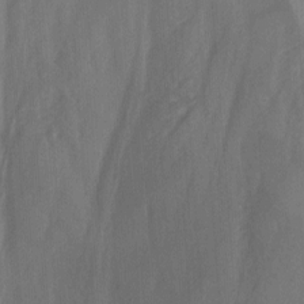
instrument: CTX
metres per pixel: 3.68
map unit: Ave
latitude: 0.2144
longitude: -112.8569
